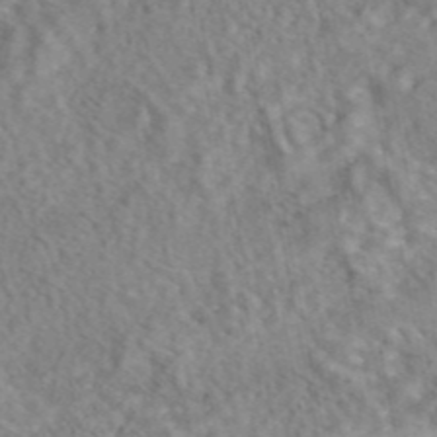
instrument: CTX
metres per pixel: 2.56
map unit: eAb
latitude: 43.0270
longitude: 108.4062
